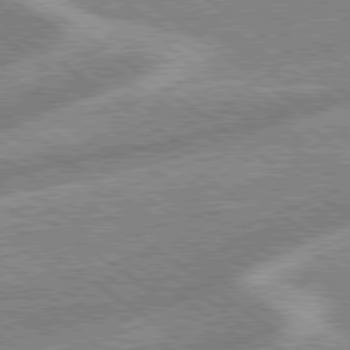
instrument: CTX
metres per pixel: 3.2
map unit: lApd
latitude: 79.1026
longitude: -169.3293
